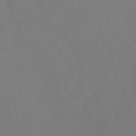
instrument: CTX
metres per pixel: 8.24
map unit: Htu
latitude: -14.3307
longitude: -48.5168
